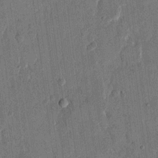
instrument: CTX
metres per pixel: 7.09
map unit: eHh
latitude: 13.6127
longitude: -68.7813
